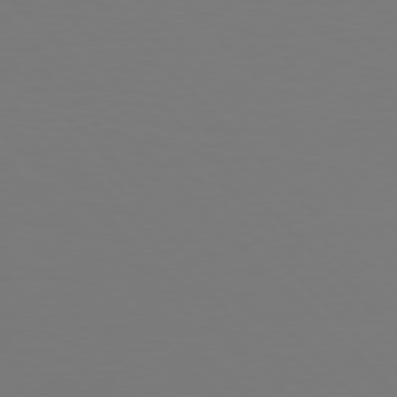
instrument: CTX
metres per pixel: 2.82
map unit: Hpe
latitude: 77.4615
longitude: -170.5735
